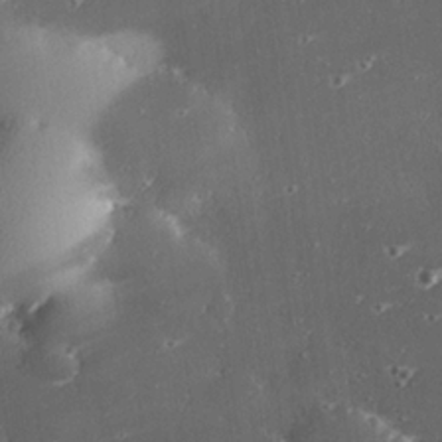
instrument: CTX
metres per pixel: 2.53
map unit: eHh
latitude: 24.9324
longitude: -89.8962
